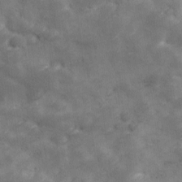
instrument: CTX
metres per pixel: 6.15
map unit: Ave
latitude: 10.6869
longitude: -106.0255
